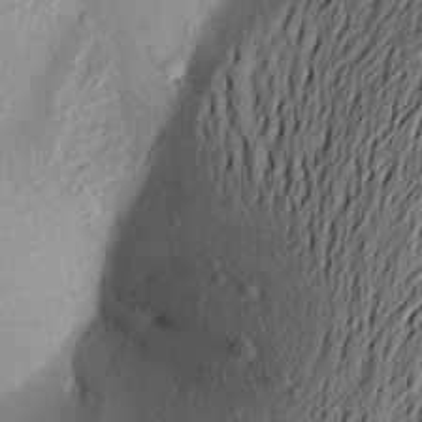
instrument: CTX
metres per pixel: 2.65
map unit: Aa
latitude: 22.2145
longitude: -149.6127
